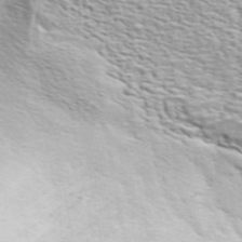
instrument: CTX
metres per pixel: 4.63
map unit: ANa
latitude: 48.9703
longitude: -75.4993
